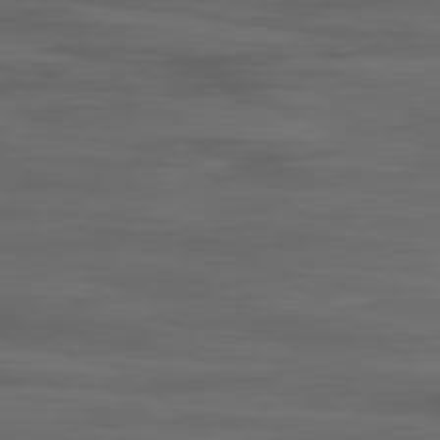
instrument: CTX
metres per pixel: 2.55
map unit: Ap
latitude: -78.0283
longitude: -66.4223
